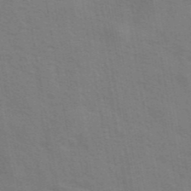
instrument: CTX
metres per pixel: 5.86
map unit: eAb
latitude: 42.4979
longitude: 107.8423
